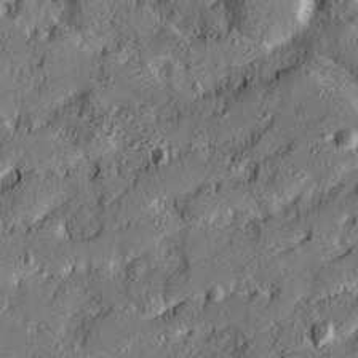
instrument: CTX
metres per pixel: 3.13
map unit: Ave
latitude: 19.9339
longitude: -129.0080
